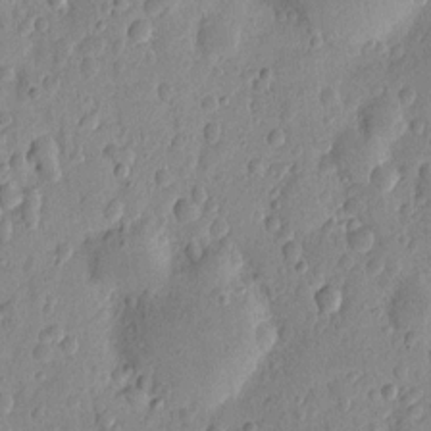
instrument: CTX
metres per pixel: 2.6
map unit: eHh
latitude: 7.5560
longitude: -71.6127
